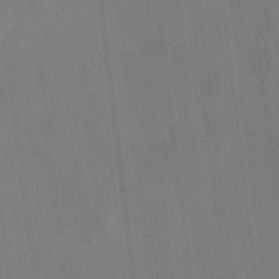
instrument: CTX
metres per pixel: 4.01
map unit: lAvf
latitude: 8.0255
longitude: 166.1228
